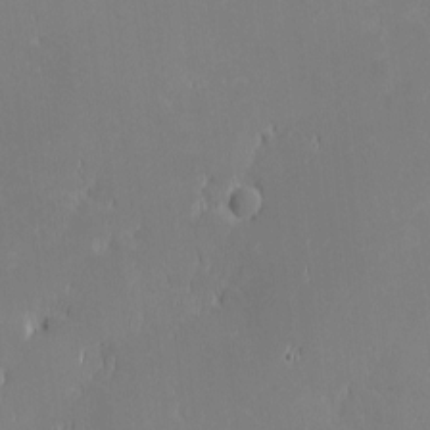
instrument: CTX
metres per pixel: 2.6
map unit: eHh
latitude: -2.6707
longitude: -83.9906
